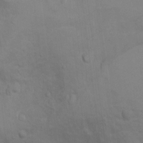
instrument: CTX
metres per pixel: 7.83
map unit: Ht
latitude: 10.4412
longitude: -32.8191
